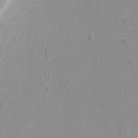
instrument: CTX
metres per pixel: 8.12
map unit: eHh
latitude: 21.8773
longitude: -64.0633
